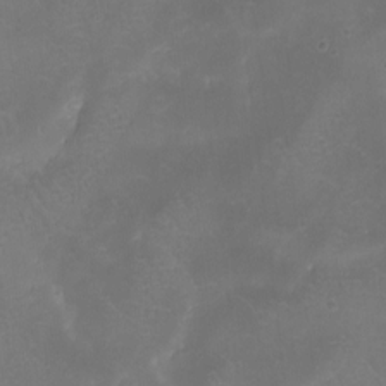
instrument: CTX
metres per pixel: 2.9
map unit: eHh
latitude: -8.1417
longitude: -68.4979
